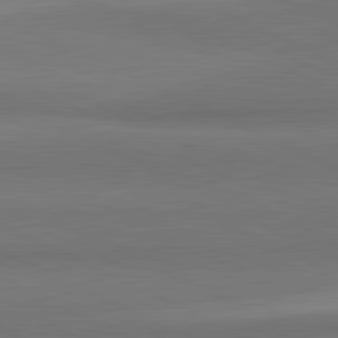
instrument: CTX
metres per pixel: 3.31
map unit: lApd
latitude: 81.8394
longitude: 154.6708
